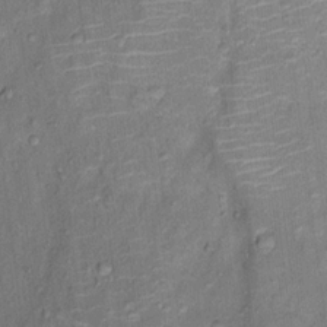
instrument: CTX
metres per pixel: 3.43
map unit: Ht
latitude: 13.0270
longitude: -39.9717
